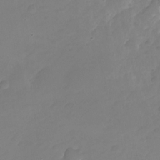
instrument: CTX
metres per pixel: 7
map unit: Nhu
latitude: -26.9163
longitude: -71.8772
